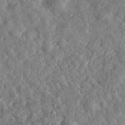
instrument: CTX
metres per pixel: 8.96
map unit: eHh
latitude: 34.9702
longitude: -78.8191
